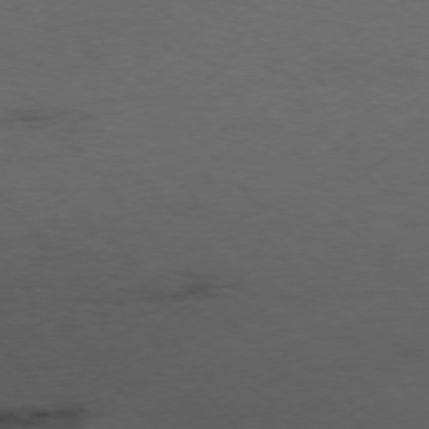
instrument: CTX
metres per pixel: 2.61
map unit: Ap
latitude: -76.1417
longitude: -90.7246
